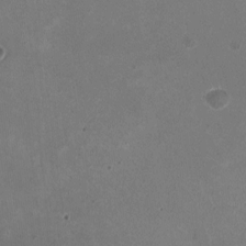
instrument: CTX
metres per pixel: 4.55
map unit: HNhu
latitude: -2.6896
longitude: -3.4615
